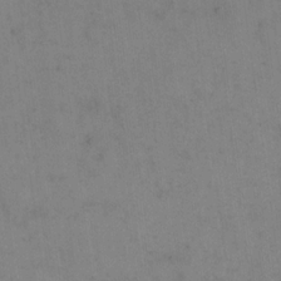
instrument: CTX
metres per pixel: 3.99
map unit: eHh
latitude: 18.8191
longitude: -64.5546
